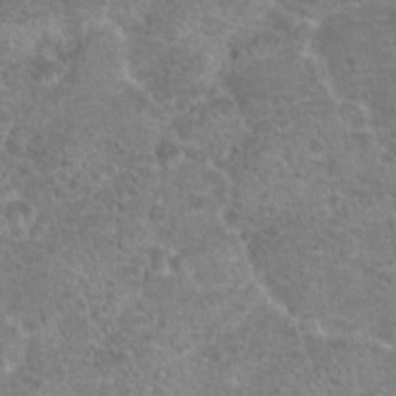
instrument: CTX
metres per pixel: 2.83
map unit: Hto
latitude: 18.3845
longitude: -41.7449
